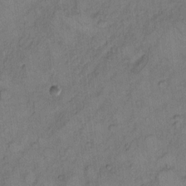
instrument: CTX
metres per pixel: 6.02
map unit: Hto
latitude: 8.4601
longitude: -59.8205
